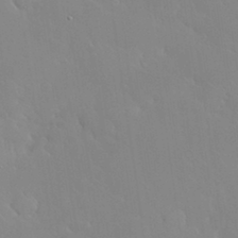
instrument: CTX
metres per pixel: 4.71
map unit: Nhu
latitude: 31.1026
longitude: -57.3481
